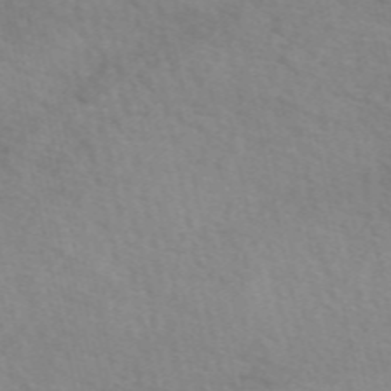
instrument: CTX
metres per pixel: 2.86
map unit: eAb
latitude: 51.0836
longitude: 107.1809
